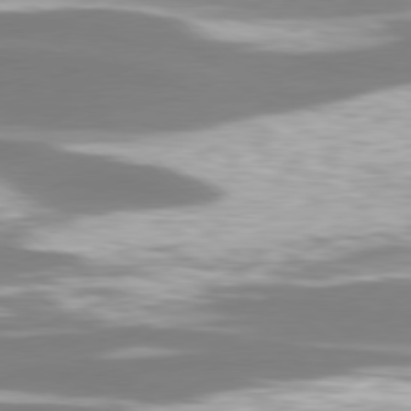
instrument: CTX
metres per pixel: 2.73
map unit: lApd
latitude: 78.9703
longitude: -47.3482
